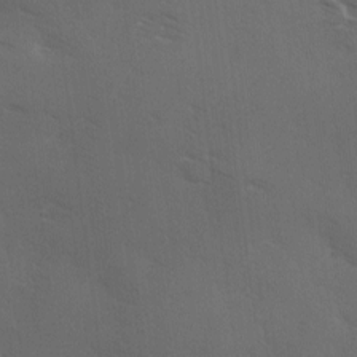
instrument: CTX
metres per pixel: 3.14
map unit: Ave
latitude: -0.0661
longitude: -112.0255
